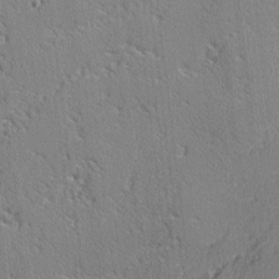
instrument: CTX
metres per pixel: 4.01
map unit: lAvf
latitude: -2.4628
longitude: -109.1970
